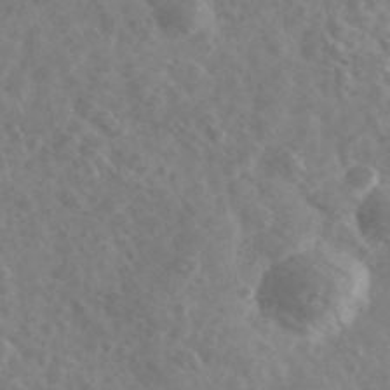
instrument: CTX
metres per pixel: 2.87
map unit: Ave
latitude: 38.7813
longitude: -106.5546
